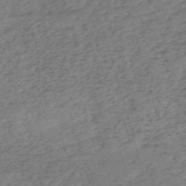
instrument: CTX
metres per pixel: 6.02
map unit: eHh
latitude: -55.5021
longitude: -90.7057
